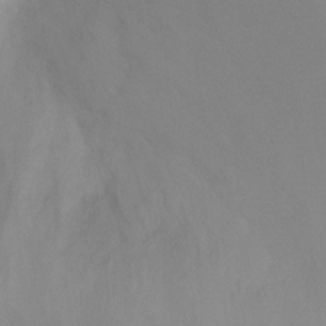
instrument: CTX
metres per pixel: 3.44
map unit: Ht
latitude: 3.7071
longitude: -28.6301
